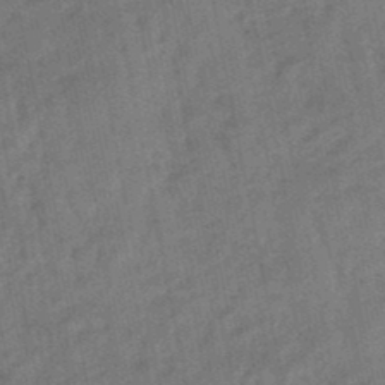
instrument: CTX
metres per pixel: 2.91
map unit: lHb
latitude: -47.7477
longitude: 77.2754
